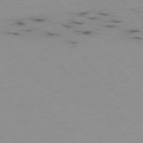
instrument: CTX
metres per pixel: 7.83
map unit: Hpe
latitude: -76.2362
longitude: -18.9702
